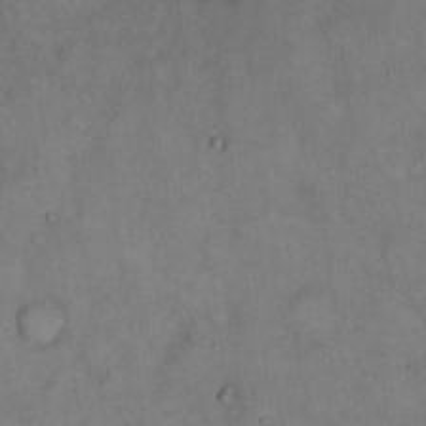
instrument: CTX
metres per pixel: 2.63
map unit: eHh
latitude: 14.8380
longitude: -62.1578
